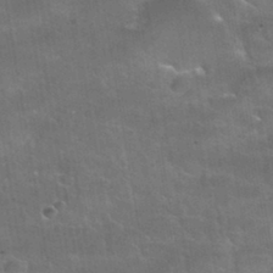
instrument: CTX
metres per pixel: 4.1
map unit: Nhu
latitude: 30.9703
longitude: -53.6127
